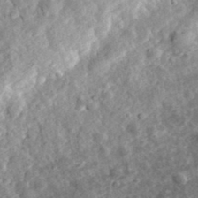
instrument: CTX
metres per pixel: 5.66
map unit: eHh
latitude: 34.6301
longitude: -79.2915
